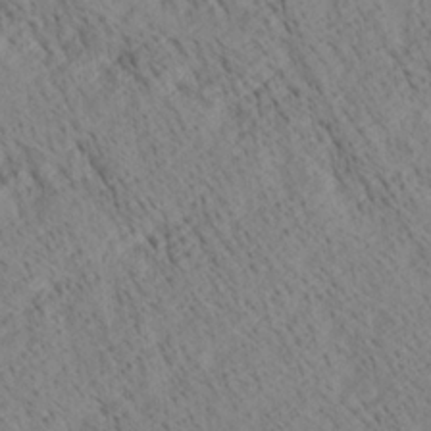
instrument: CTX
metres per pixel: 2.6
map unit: Ave
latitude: 20.9892
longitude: -140.3278
